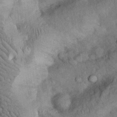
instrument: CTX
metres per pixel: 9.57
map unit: Nhu
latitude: 27.1214
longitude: -70.6490
